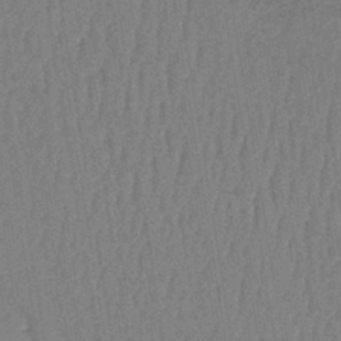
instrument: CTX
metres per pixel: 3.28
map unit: lHb
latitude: -41.6344
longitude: 60.6330
